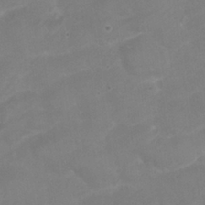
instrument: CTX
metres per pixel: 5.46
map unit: Nhu
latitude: 25.9339
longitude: -53.3860
